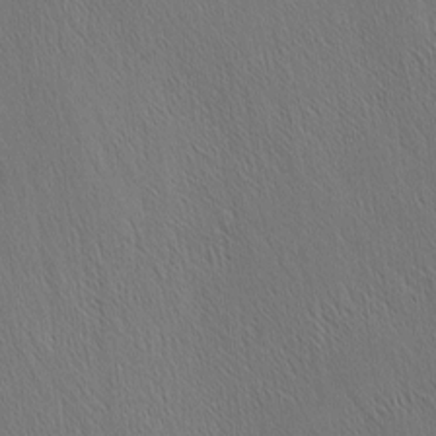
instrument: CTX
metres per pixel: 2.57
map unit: Nhu
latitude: -4.3117
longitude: -151.1403
